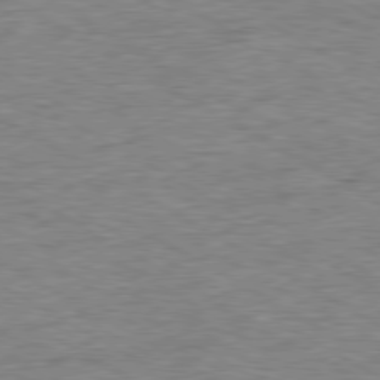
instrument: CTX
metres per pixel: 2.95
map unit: Ap
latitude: -80.4440
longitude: -77.4615
